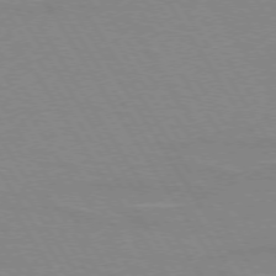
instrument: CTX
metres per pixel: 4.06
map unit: lApd
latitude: 73.4049
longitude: -56.1955
